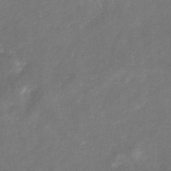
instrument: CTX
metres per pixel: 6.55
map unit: eHb
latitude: -33.3888
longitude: 73.4265
